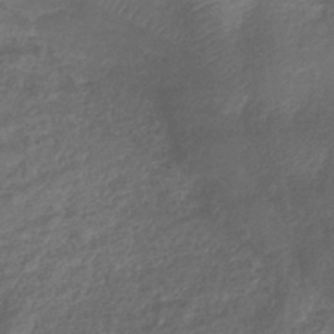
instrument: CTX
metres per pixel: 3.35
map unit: eHb
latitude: -32.5763
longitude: 73.5399
